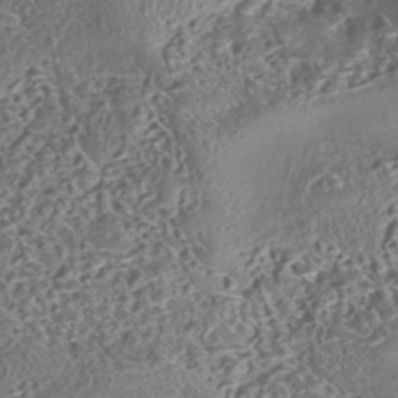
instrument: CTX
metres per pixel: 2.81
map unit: eHh
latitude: -43.2564
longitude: 121.9367
